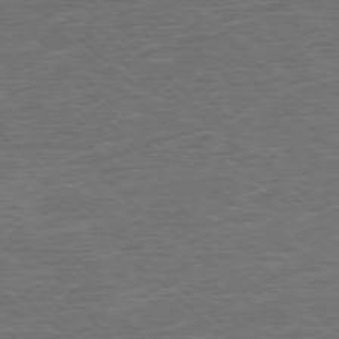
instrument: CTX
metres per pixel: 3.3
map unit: Ap
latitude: -77.3699
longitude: -93.4426
